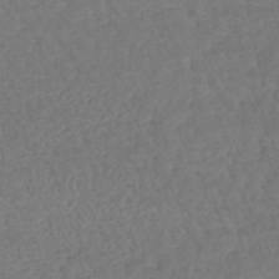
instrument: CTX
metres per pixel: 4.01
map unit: lHb
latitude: -42.8974
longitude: 68.7841
